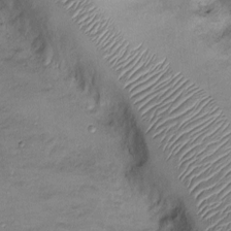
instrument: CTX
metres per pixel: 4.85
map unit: Ht
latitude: -2.5195
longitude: -14.3279
